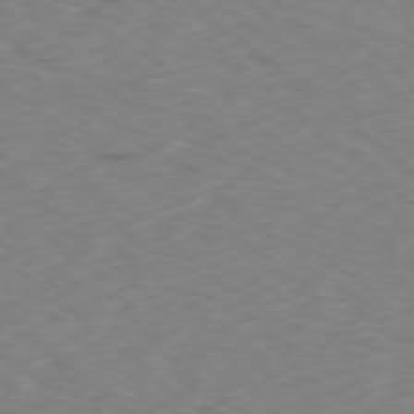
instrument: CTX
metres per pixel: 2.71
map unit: Ap
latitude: -78.5007
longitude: -74.0633
